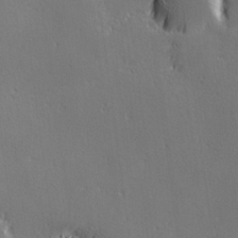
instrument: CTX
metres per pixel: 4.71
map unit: lHvf
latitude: 27.2537
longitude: 142.8219
